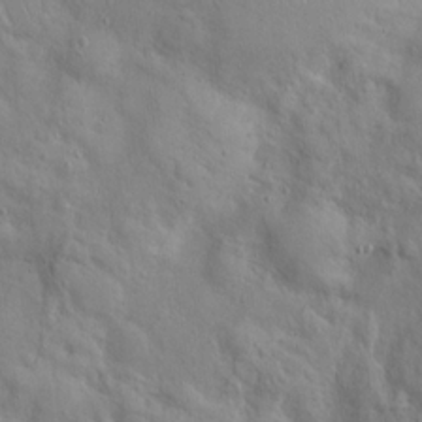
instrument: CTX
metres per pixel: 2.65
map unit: Hto
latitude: 17.3293
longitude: -53.0081
